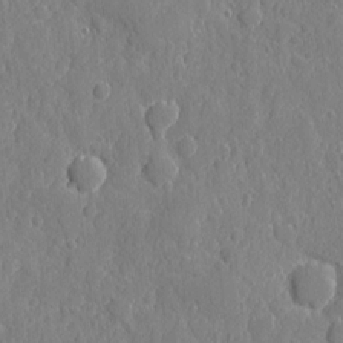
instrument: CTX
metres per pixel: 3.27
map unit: eHh
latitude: 6.6113
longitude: -74.7624
